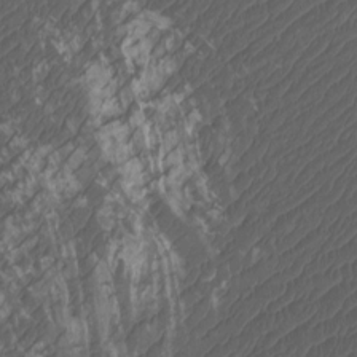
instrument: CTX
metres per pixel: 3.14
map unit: Htu
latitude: -11.4265
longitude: -73.9339
